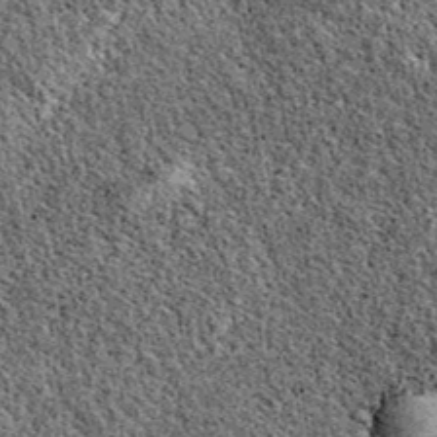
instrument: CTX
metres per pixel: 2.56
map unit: eAb
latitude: 38.7435
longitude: 110.7085
